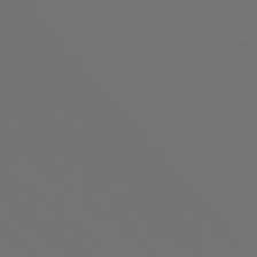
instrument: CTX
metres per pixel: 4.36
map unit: Hpe
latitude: 78.2712
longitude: -174.9136
